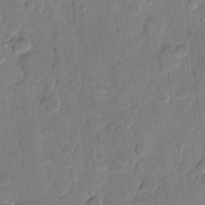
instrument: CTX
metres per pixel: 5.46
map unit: eHh
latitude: 10.9325
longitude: -65.8016
